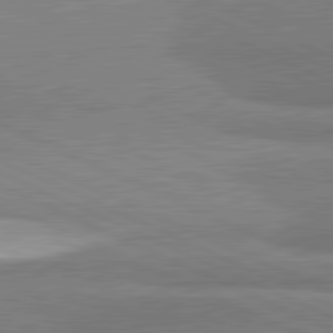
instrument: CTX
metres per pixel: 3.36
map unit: lApd
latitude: 81.9528
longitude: 162.4629
